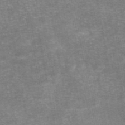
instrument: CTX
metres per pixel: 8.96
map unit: eAb
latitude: 46.4979
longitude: 105.7099
